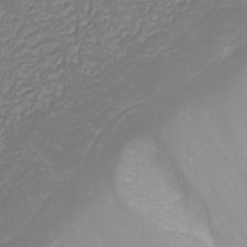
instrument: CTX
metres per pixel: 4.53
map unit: Nhu
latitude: -0.6897
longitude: -79.5182
